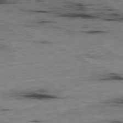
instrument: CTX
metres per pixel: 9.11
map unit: Ap
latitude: -80.6519
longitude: -92.2900
